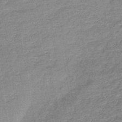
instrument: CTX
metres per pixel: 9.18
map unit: lHb
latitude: -41.4454
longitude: 67.0864
